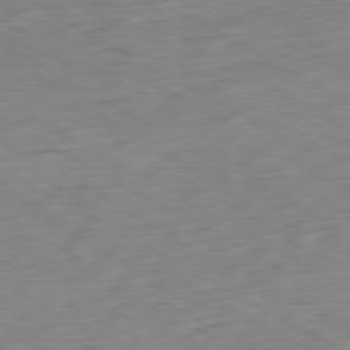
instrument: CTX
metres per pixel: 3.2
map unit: Ap
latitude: -80.7274
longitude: -71.4426
